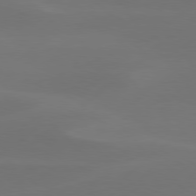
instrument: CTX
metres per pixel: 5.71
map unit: Hpe
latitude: 78.3468
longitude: -130.1767
